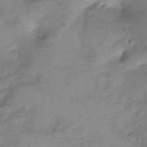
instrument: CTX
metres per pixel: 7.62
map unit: Nhu
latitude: -4.4440
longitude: -84.7813
